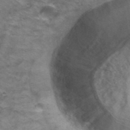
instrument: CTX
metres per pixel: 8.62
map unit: Hto
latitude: 37.5182
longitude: -42.6680
